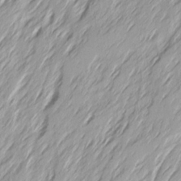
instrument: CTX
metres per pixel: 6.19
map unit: Ave
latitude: 15.1593
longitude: -136.3845
